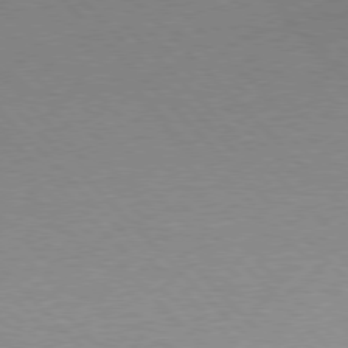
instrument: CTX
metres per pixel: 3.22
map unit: Hpe
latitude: 76.6868
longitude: -156.1577
